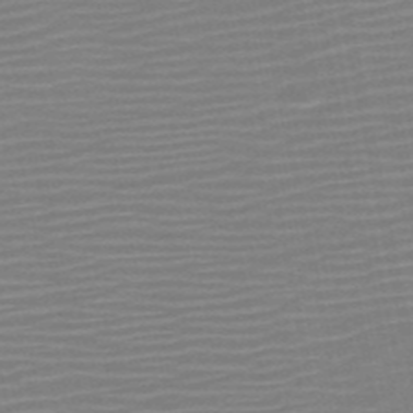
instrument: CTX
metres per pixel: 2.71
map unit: HNb
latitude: -51.7289
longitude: -47.6694
